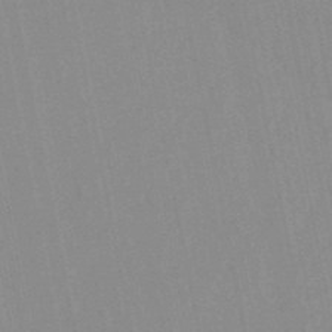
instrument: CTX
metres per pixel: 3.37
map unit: lHb
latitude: -48.9731
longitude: 72.1417
